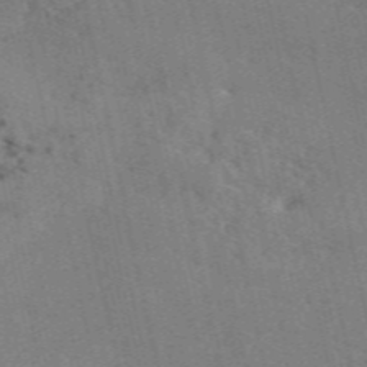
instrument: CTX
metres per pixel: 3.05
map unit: ANa
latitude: 50.1011
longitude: -81.1970
